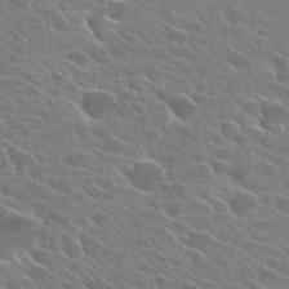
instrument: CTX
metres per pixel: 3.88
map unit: Hto
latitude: 25.9717
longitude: -42.5357
